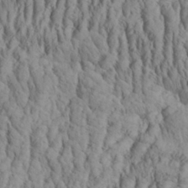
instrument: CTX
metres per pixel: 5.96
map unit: Aa
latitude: 29.7827
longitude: -138.4034
